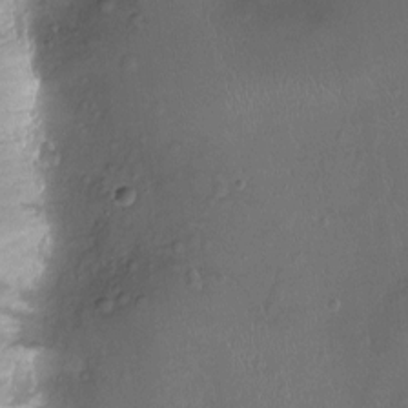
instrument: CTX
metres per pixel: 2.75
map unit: Ht
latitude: -9.4076
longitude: -20.8758
